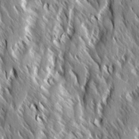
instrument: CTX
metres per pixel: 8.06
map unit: Ave
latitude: 14.5924
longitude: -133.9717
